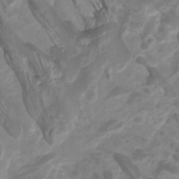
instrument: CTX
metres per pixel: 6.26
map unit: Htu
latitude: -11.1998
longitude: -74.6491
